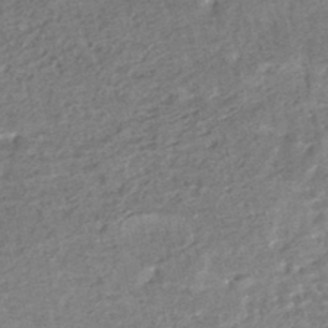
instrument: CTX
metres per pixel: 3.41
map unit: HNhu
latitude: -47.7288
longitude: 102.2928
